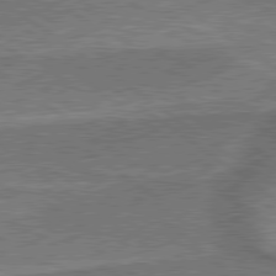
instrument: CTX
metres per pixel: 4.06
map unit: lApd
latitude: 79.5938
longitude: 173.8989
